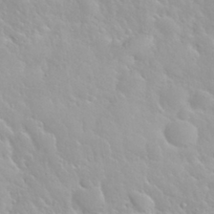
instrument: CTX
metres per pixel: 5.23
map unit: Nhu
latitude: 29.8016
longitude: -55.7261
